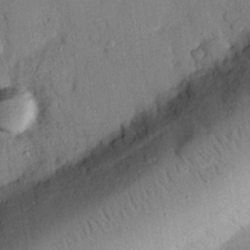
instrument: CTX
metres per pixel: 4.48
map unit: eHh
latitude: 26.5357
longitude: -75.9528
